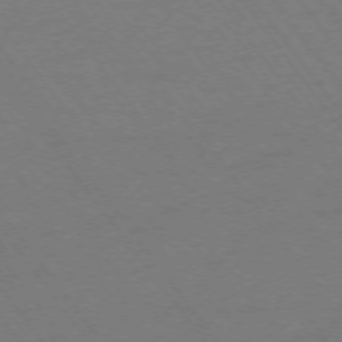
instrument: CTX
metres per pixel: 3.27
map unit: Ap
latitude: -74.6897
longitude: -69.9717
